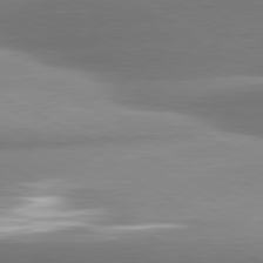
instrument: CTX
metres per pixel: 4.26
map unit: lApd
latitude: 80.5546
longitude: -159.1214
